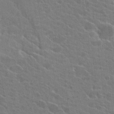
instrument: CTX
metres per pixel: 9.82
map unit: Hto
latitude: 22.9514
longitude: -39.5182
